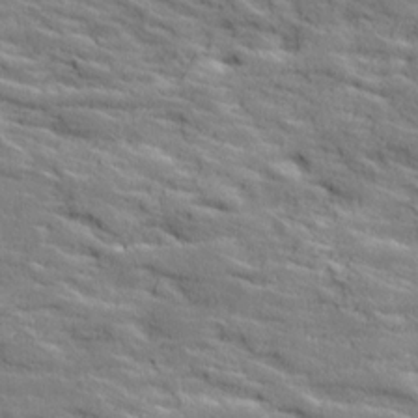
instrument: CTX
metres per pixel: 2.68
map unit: Ave
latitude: 18.9324
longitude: -135.9528
